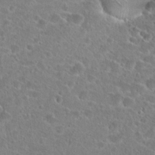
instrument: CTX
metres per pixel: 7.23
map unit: Hto
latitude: 24.6868
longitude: -46.1011
